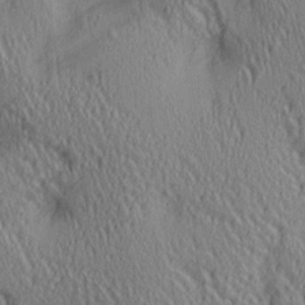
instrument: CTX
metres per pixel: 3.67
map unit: lAa
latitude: 5.2915
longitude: -117.3293
